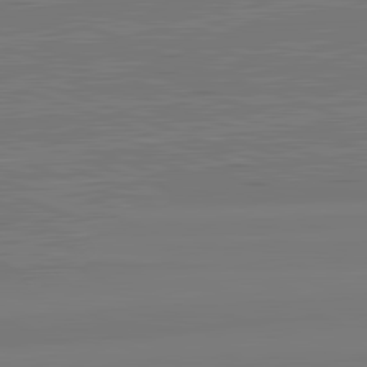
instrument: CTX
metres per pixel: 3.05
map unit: lApd
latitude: 82.6490
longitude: 175.3698
